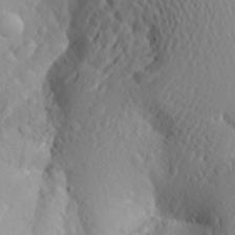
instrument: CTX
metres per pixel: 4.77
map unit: Aa
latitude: 24.4412
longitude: -146.1956
